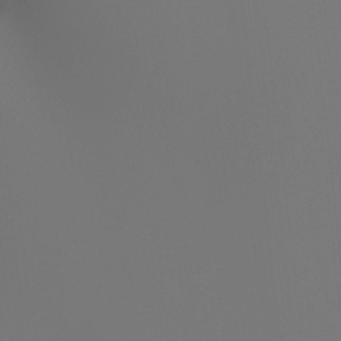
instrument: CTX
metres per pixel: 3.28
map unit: Ht
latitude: -3.8422
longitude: -62.0822
